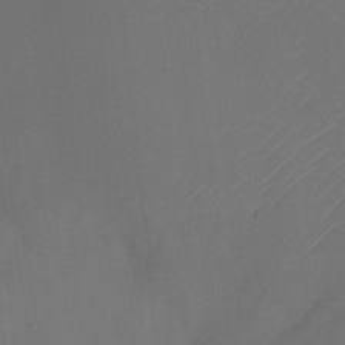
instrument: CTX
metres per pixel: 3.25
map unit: Nhu
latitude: -22.7463
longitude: -71.3104
